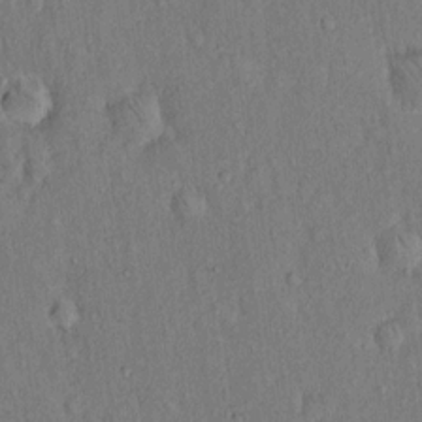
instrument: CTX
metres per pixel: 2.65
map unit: Hto
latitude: 13.9150
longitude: -58.5924
